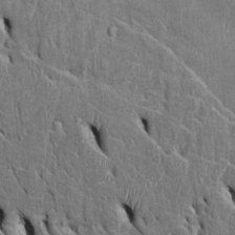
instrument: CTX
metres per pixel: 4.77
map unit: Htu
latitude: -3.8989
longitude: 151.8044
